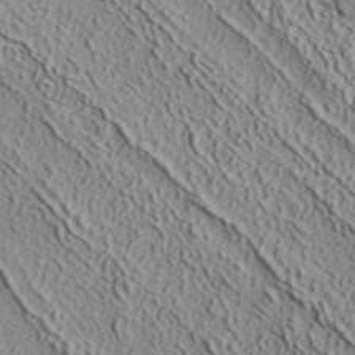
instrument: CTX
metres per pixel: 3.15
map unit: ANa
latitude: 38.6868
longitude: 22.6141
